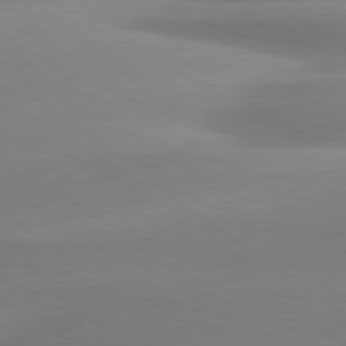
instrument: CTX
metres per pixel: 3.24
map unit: Hpe
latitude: 79.1970
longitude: -129.5749
